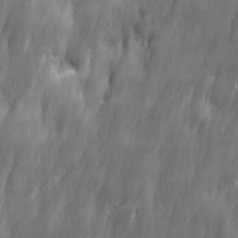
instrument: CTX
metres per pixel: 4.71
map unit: Ave
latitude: 15.3293
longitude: -135.5371
